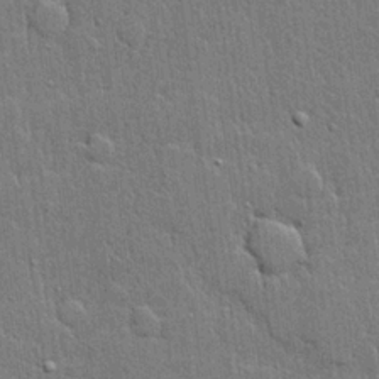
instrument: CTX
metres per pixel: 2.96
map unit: lHvf
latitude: 21.4427
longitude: 142.8974
